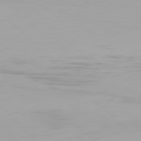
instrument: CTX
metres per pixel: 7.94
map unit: Hpe
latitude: 77.2537
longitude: -164.1389
